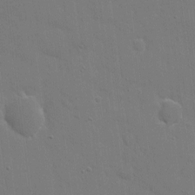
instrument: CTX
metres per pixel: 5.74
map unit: eHh
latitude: 6.2711
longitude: -67.4237
